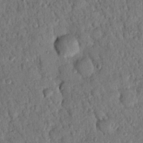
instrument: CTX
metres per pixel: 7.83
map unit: Nhu
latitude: 21.1592
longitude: -78.1389
